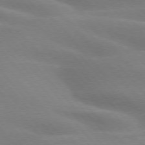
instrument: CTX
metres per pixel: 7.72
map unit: lApd
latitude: 75.4049
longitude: -60.7435
